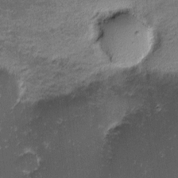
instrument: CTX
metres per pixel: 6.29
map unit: eHh
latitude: -1.1809
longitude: -86.3278
